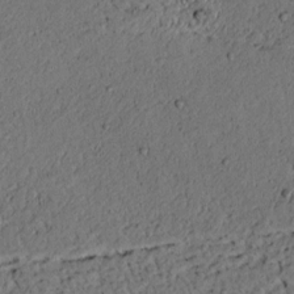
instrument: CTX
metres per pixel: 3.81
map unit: lAvf
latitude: 4.1767
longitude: 167.8422
